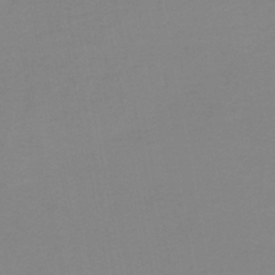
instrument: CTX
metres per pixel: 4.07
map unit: HNb
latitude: -45.9745
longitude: -44.6490
